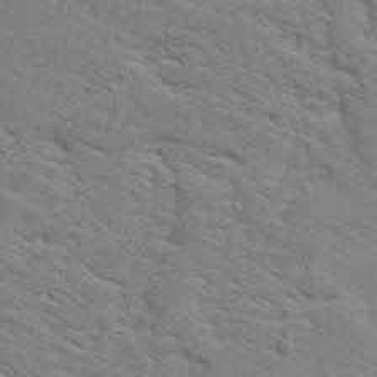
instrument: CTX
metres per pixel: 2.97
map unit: Ave
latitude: 13.3671
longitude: -135.5749
